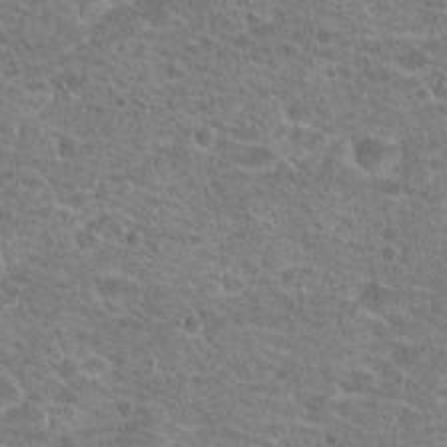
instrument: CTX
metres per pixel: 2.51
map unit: Hto
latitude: 20.4601
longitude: -42.9325
